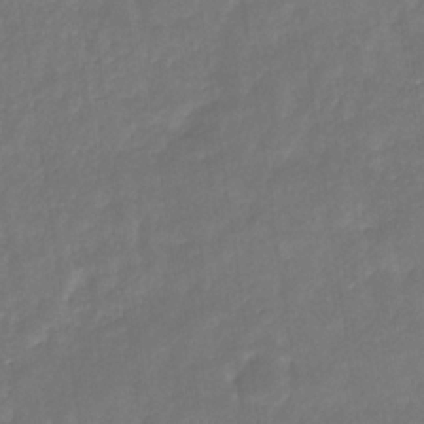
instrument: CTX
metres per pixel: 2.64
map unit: eHb
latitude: -30.4629
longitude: 71.8045
